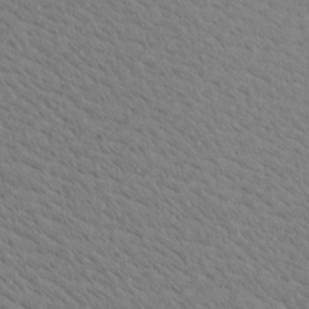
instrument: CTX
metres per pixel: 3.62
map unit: Ave
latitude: 21.3104
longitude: -139.5560
